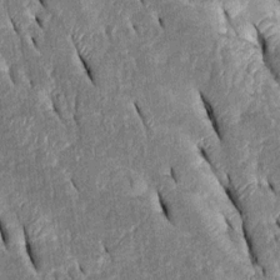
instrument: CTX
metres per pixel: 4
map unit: Htu
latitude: -0.3685
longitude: 149.7667
